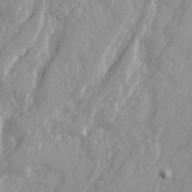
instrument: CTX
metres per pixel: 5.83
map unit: Ave
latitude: 21.2348
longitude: -130.8002
